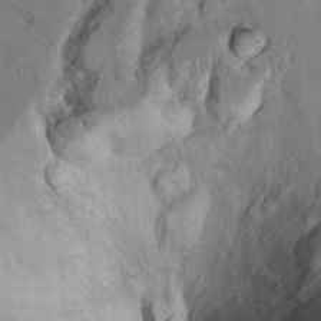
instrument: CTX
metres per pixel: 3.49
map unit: Ht
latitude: 9.6505
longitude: -32.0444
